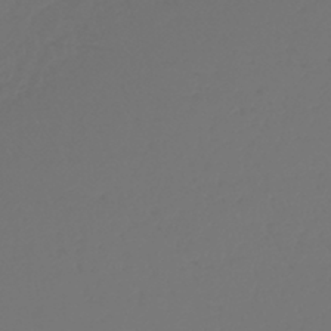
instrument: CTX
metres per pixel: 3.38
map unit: lHb
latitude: -43.4643
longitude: 67.6533
